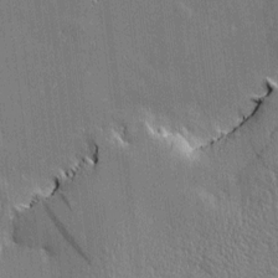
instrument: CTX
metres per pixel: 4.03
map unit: Htu
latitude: -6.5007
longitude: 176.0283
